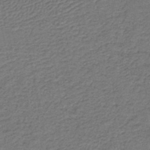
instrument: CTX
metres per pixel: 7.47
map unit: lHb
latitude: -39.2943
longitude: 54.8030
